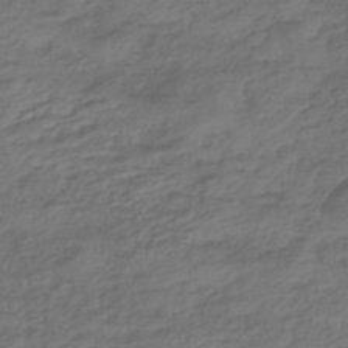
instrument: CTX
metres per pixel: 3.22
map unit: HNhu
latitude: -43.3131
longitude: 104.8597
